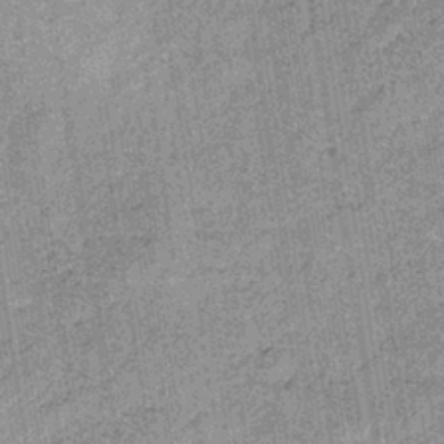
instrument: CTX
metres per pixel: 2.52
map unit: lHb
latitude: -36.6896
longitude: 64.1228
